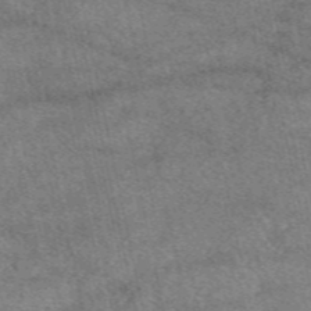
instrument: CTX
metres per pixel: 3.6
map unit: eAb
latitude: 48.9136
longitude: 122.1984
